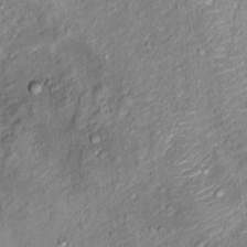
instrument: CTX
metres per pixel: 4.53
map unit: Ht
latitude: 13.4804
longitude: -40.6301
